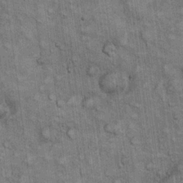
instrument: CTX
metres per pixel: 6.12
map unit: eHh
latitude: 22.7624
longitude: -60.7624
